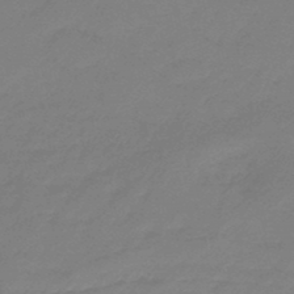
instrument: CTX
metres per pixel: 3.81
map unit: eHb
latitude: -46.2928
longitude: 86.5952
